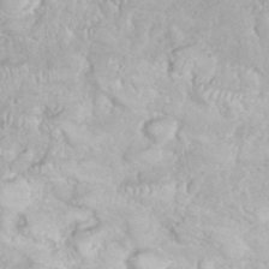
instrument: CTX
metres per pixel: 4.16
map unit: eHh
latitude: 35.4615
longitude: -61.7638
